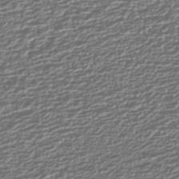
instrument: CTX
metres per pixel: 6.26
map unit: HNhu
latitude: -43.6343
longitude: 99.0108
